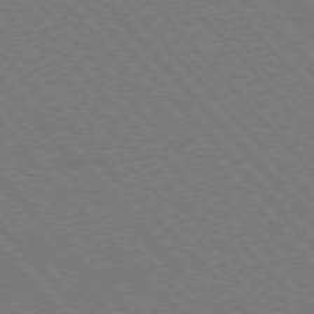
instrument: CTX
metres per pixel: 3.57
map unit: Hpe
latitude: -76.7085
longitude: -12.8947
